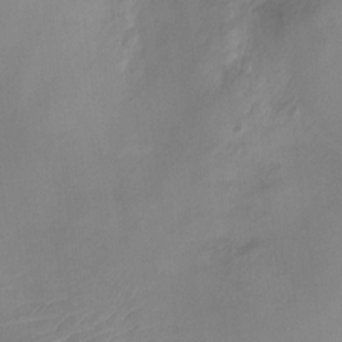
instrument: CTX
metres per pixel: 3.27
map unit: Ht
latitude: -4.3684
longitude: -19.1970
